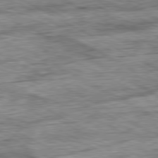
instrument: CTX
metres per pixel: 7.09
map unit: Ap
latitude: -80.8219
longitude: -89.4805
